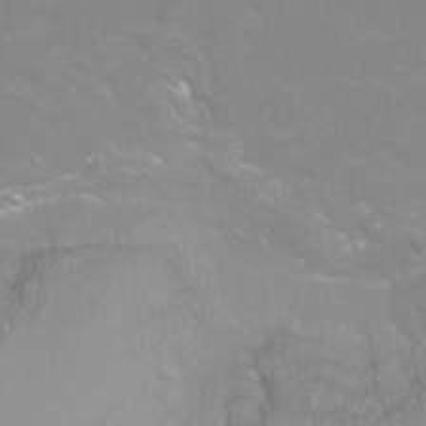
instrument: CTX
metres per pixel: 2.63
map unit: Nhu
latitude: -9.1620
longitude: -71.1781
